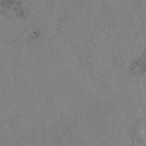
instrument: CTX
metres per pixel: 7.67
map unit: eAb
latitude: 49.2159
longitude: 112.2362
